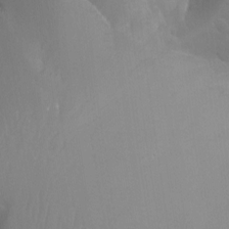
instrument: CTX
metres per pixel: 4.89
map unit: Aa
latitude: -12.8219
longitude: -68.0255
